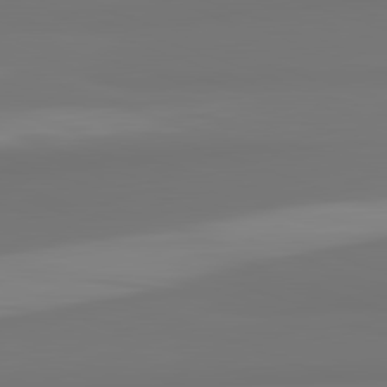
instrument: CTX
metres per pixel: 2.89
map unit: lApd
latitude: 82.4412
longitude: 158.7274
